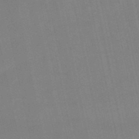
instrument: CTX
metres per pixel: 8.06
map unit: eHb
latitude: -50.3495
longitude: 73.2376
